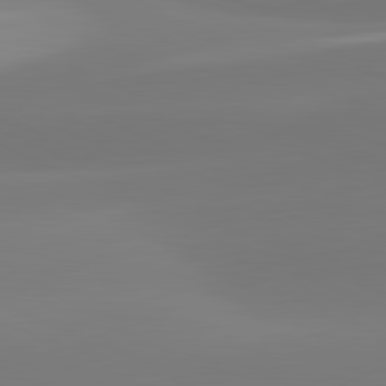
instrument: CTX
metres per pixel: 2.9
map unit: lApd
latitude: 81.5560
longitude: 128.3684
